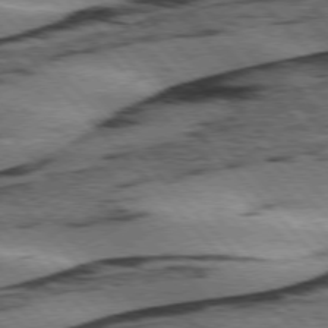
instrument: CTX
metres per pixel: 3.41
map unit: lApd
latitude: 75.8772
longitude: -78.4034
